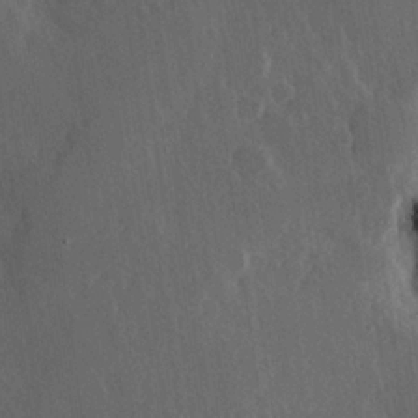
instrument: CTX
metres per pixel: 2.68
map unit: Hve
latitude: 22.5924
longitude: 147.4643
